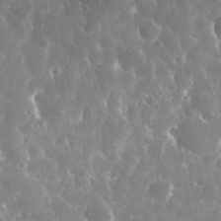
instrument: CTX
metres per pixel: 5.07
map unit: eHh
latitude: 34.8947
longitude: -58.1578
